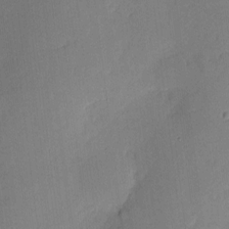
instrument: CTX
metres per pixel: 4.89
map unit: eHh
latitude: 4.2522
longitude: -72.2334
